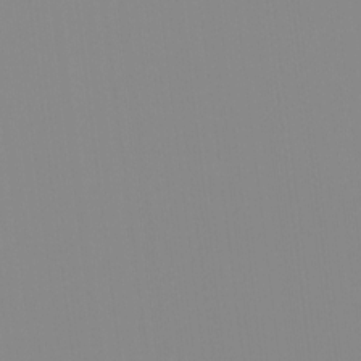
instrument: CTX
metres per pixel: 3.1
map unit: HNhu
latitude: -1.0865
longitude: -5.5749
